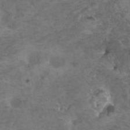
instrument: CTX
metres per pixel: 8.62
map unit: HNhu
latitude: 7.0080
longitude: -0.9324
